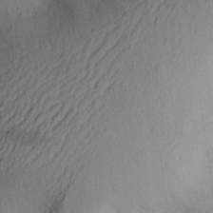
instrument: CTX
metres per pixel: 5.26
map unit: Aa
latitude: 28.2333
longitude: -145.5749
